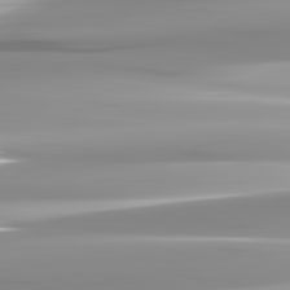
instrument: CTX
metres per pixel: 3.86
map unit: lApd
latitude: 82.7246
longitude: -138.4223
